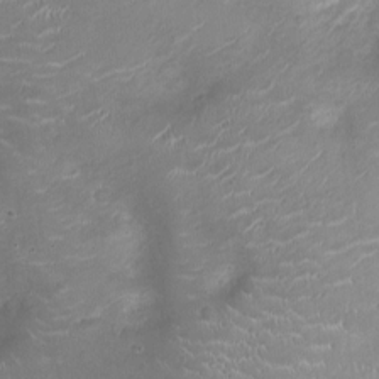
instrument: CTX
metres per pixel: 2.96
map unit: Ht
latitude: -4.7841
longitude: -15.7261
